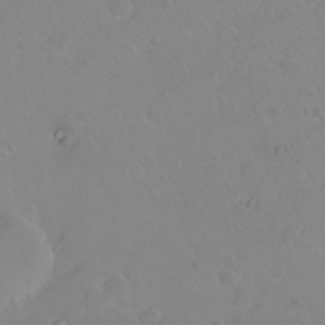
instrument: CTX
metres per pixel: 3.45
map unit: eHh
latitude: 1.8205
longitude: -55.3482
